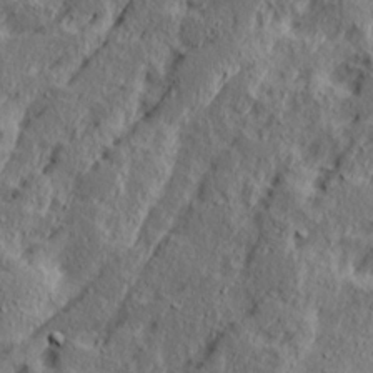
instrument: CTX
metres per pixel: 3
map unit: Ave
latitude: 16.0255
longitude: -138.0822
